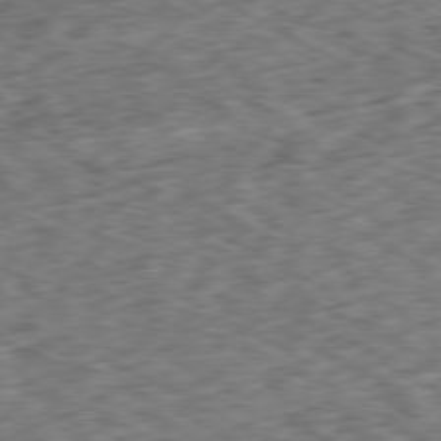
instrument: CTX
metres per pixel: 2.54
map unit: Ap
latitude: -80.3684
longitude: -72.9325
